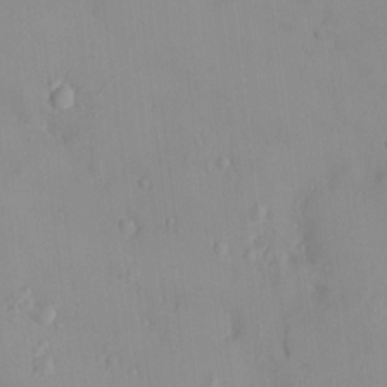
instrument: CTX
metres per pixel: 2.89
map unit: HNhu
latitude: 6.1389
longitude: 2.5573
